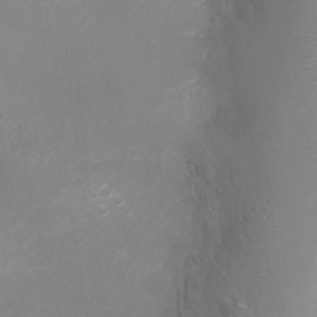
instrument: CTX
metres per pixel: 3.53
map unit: Ht
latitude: -7.1998
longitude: -20.8380
